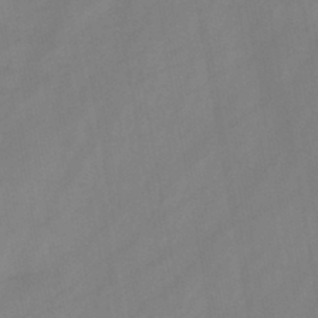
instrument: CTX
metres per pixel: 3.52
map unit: HNb
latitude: -45.4454
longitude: -38.7624
